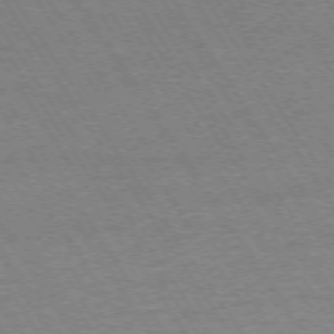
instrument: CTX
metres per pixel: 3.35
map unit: Ap
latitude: -74.3685
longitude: -78.6113
